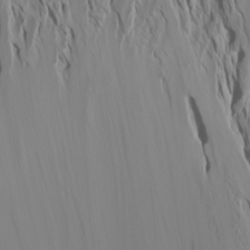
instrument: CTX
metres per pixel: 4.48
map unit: Htu
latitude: -7.8422
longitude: -65.8205
